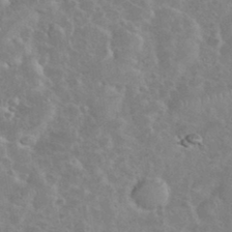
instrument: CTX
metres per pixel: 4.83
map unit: eHh
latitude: 35.5749
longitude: -60.8569
